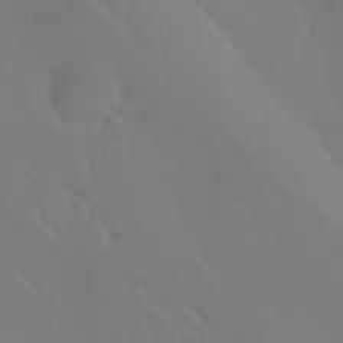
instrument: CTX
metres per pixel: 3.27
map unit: Hto
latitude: -13.6533
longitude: -43.3104
